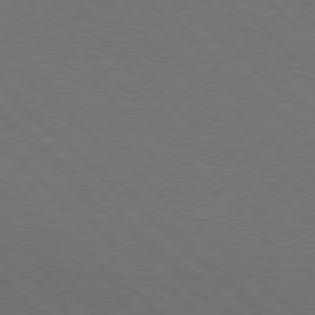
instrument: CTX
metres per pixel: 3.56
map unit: Hpe
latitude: 77.6505
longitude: -127.8395
